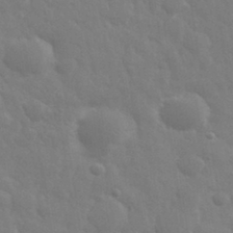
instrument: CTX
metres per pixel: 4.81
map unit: eHh
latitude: 33.1970
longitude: -70.4223
